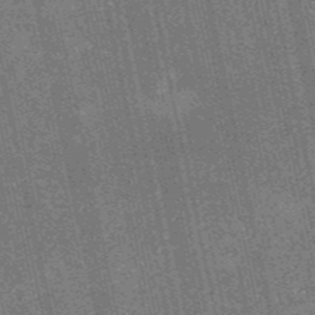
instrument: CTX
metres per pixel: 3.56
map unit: HNb
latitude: -53.8422
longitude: -38.3656
